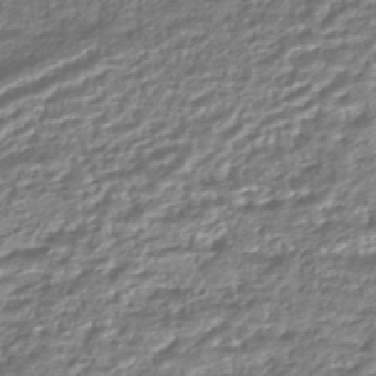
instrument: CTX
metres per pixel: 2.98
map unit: HNhu
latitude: -44.6896
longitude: 97.5588
